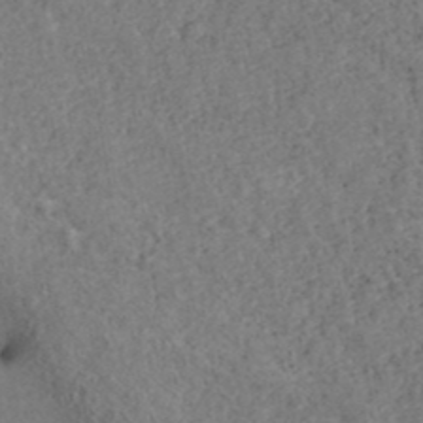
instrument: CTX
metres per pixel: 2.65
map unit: ANa
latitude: 40.1010
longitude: 17.9367
